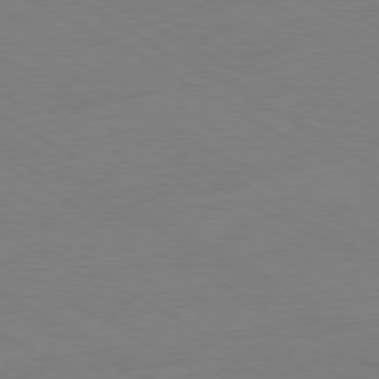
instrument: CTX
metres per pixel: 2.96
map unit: Ap
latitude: -79.5399
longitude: -83.2159
